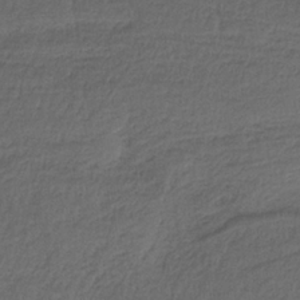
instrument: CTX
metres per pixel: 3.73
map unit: HNb
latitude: -35.8044
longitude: 58.7274
